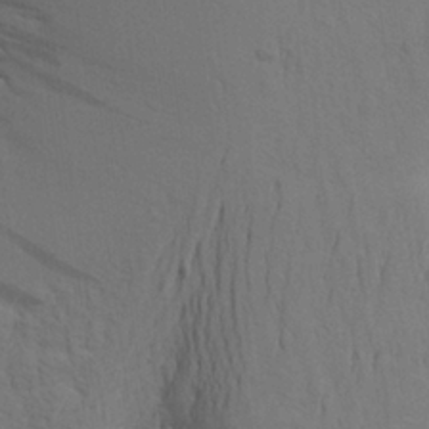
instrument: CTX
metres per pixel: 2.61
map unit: Aa
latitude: 24.6112
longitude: -148.7435
